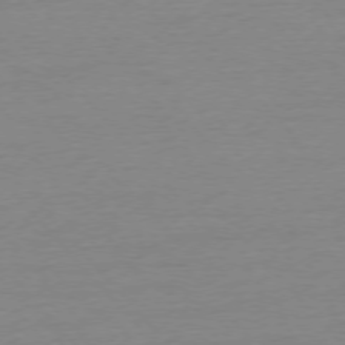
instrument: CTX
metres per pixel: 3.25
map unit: Ap
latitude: -76.4251
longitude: -93.3292
